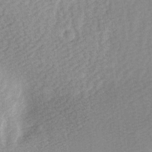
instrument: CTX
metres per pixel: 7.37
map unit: Ave
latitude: 10.7813
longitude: -107.0458
